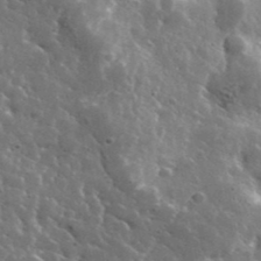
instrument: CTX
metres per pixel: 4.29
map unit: lHvf
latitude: 36.1011
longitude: -88.4601
